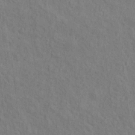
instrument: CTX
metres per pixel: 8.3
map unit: Hto
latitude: 14.5924
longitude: -38.1389
